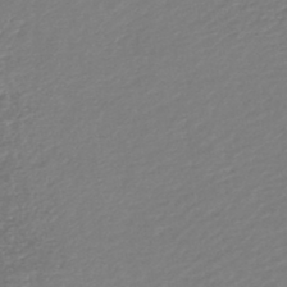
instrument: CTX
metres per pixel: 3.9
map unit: lHb
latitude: -45.9178
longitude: 73.5777
